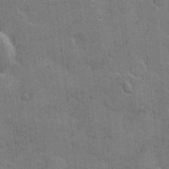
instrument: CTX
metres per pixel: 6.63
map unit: Hto
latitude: 5.3482
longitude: -61.7260
